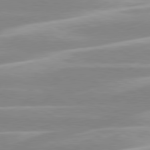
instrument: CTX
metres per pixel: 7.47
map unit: lApd
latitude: 80.1011
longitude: -128.8191
